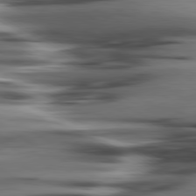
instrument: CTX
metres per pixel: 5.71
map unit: lApd
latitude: 80.6679
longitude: -122.0822
